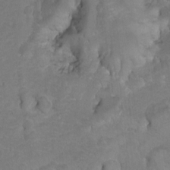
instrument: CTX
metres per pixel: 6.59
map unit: Hto
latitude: 4.6868
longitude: -32.5546
